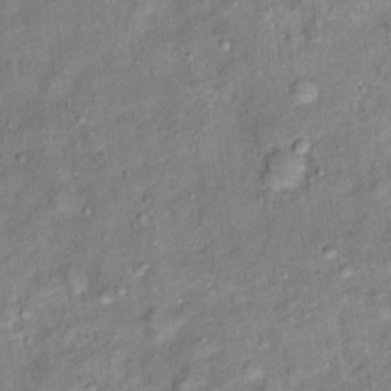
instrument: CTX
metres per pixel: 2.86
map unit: Ht
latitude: 14.0822
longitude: -41.1025
